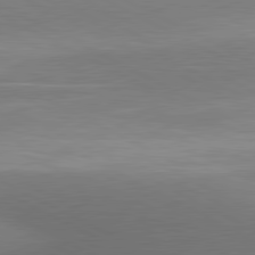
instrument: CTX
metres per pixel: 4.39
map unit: lApd
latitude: 80.8002
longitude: 139.6533
